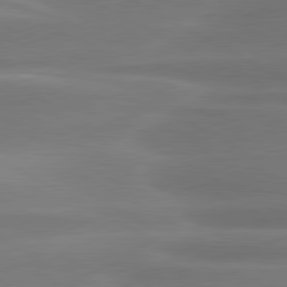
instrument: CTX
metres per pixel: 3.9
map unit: lApd
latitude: 80.5357
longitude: -135.5371
